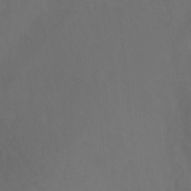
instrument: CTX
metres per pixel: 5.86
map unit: Ht
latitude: -13.8611
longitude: -51.8772
